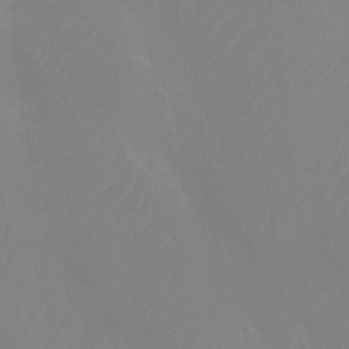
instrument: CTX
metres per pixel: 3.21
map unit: Ht
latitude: -13.9745
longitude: -50.2144
